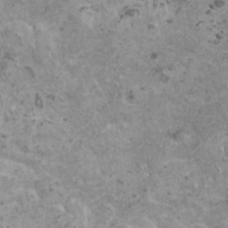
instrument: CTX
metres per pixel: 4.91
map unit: HNhu
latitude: 1.0458
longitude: 2.7463
